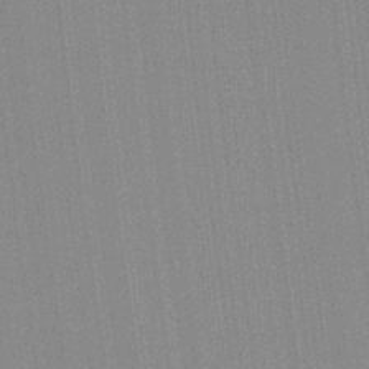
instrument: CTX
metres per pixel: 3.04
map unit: Aa
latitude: 28.1011
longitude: -147.2915
